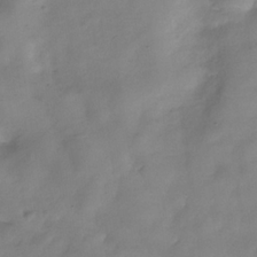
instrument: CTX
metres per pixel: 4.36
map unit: Hve
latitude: -32.9731
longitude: 90.7275
